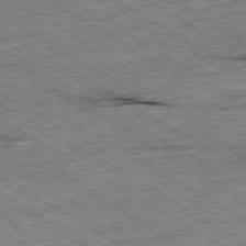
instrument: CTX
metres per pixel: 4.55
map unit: Ap
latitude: -79.7855
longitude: -79.3104
